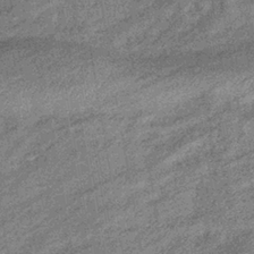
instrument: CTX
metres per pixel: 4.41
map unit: eHb
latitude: -38.2173
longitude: 79.3887
